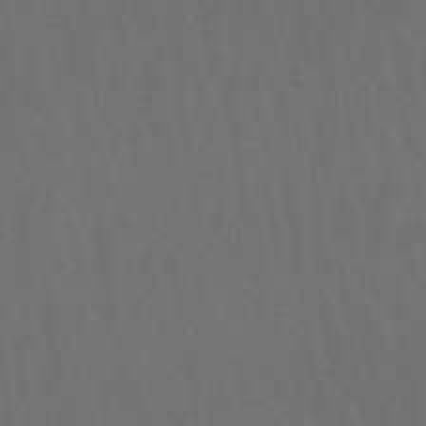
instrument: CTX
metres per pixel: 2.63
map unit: eHb
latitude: -50.0661
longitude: 84.3306
